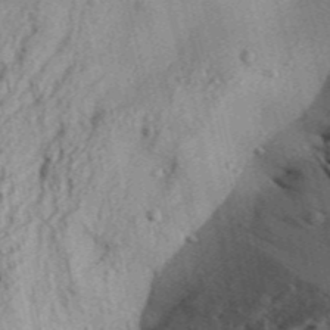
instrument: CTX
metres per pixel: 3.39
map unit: Aa
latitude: 30.7247
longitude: -137.1592
